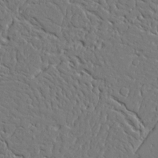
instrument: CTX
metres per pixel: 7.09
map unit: Aa
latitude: 25.1970
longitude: -129.7072
